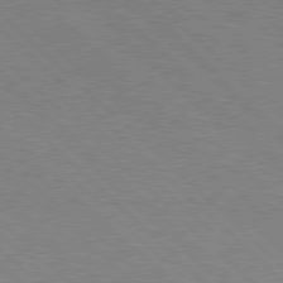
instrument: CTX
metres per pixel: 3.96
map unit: Hpe
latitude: 77.9717
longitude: -153.0270
